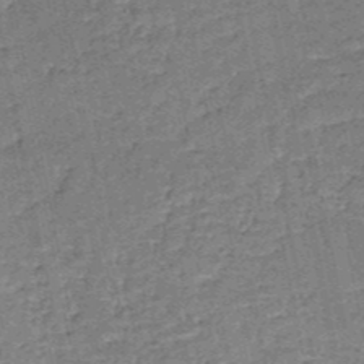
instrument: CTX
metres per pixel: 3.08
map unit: HNb
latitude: -51.4832
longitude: -49.5749
